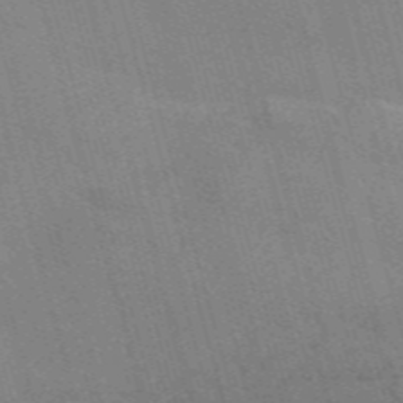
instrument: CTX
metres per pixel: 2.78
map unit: Nve
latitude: -58.8785
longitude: 62.8975
